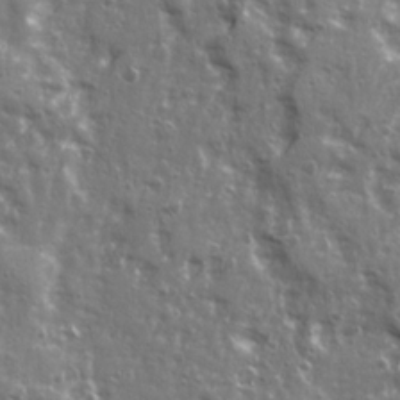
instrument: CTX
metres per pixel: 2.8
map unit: Ave
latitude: 22.6490
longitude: -133.3860
